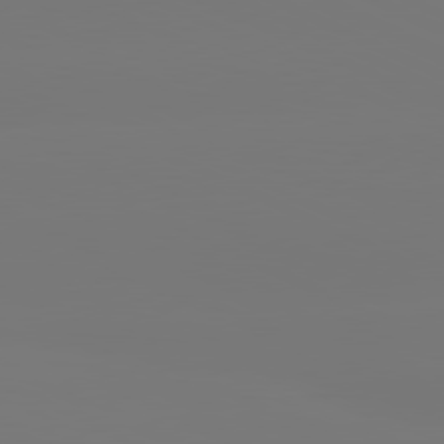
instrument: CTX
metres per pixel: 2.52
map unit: lApd
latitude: 80.9892
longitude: -149.3104
